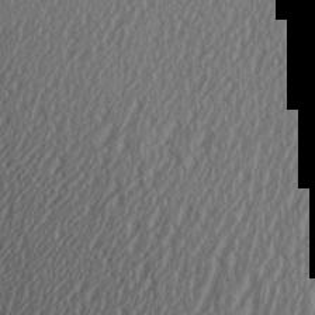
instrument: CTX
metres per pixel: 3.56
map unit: Aa
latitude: 24.4790
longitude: -135.2915
